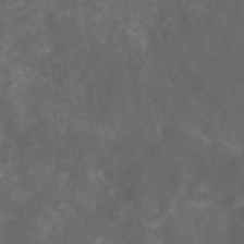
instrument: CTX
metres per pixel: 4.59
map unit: eAb
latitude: 46.4034
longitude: 125.8044
